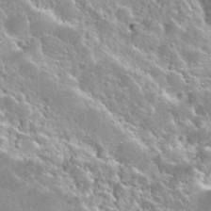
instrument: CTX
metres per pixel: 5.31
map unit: Nhu
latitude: 28.6301
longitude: -54.1767
